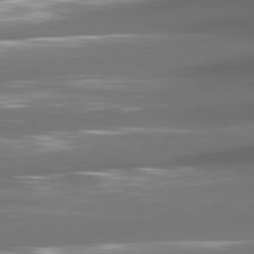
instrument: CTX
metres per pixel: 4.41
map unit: lApd
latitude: 81.0458
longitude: -140.8946
